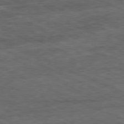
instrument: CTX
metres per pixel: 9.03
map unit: Ap
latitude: -81.2187
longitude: -90.6868
